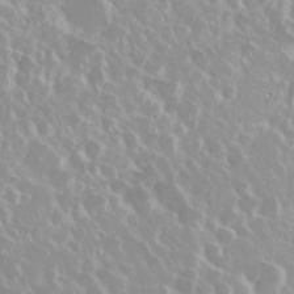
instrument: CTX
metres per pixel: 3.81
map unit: Nhu
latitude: 28.7813
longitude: -61.4048
